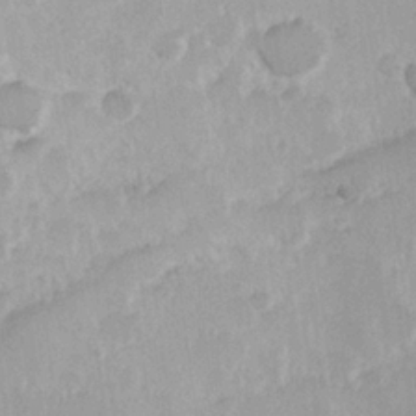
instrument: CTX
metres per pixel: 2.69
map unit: Hve
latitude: 24.4223
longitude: 145.1998
